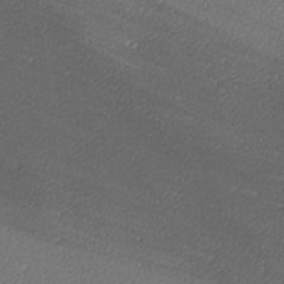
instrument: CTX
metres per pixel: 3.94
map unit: lAa
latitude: -9.9745
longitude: -127.6505
